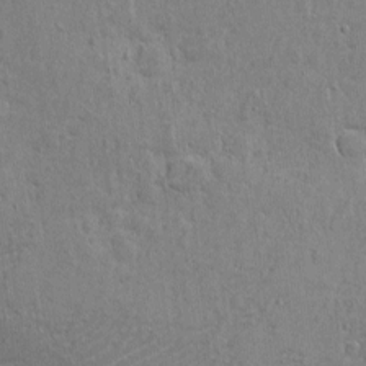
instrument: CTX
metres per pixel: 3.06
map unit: eHh
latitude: 2.9702
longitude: -78.1956
